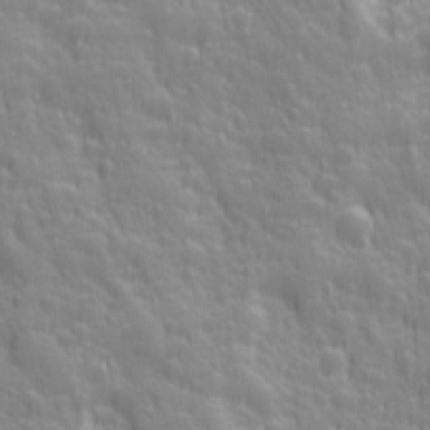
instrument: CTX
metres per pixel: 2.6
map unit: Ave
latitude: 12.7435
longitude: -104.4034
